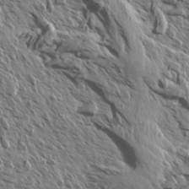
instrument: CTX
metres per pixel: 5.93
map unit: Aa
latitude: 13.7261
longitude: -141.5371
